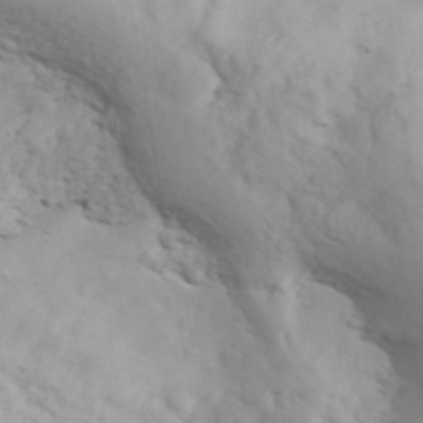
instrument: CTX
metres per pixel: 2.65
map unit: ANa
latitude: 41.8772
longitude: 50.5762
